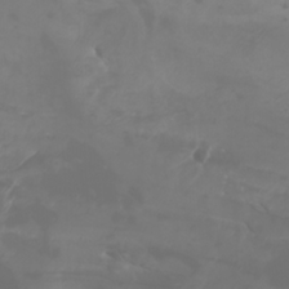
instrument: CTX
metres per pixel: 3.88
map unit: Nhu
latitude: -5.1431
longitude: -74.1578
